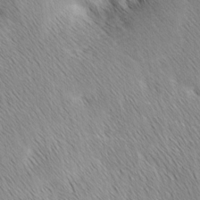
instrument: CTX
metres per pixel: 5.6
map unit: Ave
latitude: 1.2915
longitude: -114.7813
